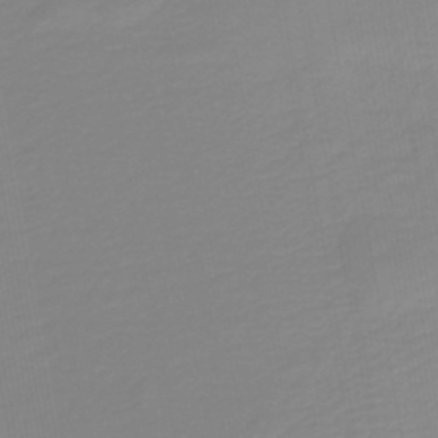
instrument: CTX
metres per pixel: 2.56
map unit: HNb
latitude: -45.1431
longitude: 55.3888
